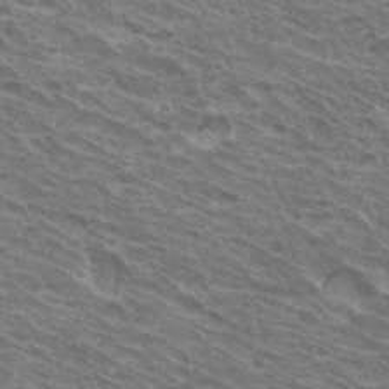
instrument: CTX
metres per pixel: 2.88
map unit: Hto
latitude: 33.1403
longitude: -41.0458
